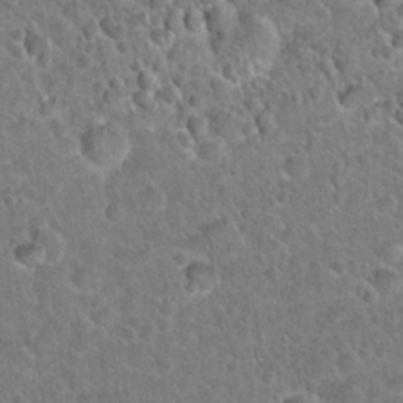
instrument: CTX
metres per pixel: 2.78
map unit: Hto
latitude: 21.2159
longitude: -48.7057
